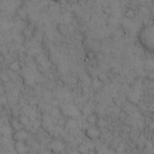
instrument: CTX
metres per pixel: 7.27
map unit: eHh
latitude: 13.1025
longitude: -63.4994
